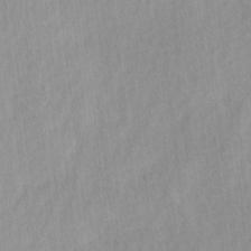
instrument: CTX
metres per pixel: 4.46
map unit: Ave
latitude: 11.6505
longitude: -107.0836
